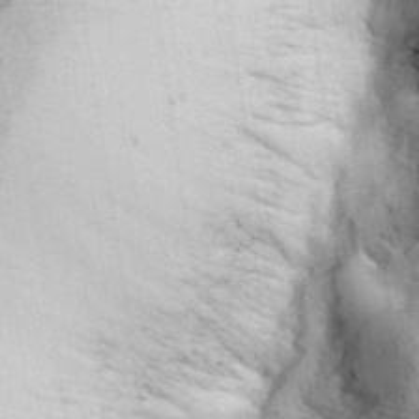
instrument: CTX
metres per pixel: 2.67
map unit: Hve
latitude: 32.1578
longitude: 148.5574
